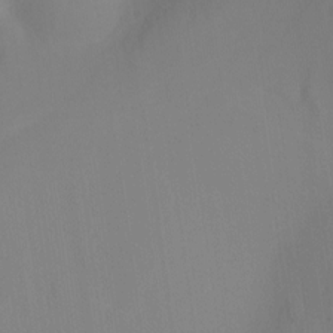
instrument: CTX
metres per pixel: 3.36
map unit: Nhu
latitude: -16.8030
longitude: -50.3278
